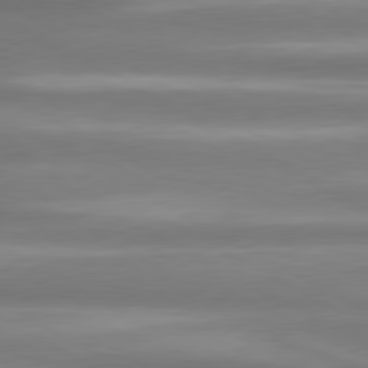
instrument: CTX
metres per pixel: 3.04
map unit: lApd
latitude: 80.6868
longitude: -135.1214
